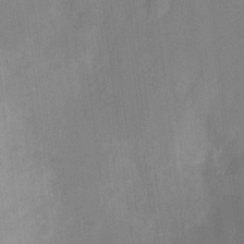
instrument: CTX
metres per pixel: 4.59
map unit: Ht
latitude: -12.7085
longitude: -24.3467
